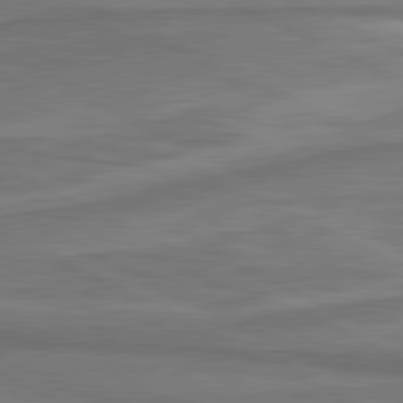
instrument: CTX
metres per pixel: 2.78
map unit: lApd
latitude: 81.2915
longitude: 172.9353
